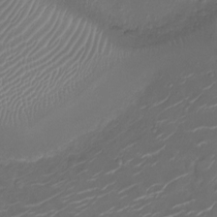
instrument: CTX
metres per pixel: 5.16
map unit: Ht
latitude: -10.1039
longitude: -19.4426
